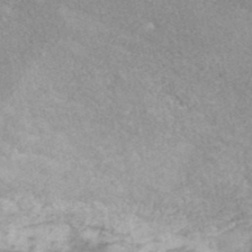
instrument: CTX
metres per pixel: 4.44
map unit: ANa
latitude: 41.7638
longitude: 18.1984
